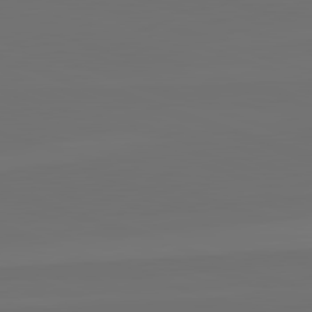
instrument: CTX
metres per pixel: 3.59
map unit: lApd
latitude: 82.6112
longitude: 144.7085
